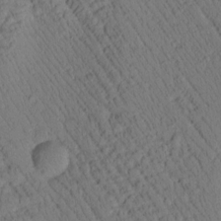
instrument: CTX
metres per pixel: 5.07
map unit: Htu
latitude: 2.8191
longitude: 177.9745
